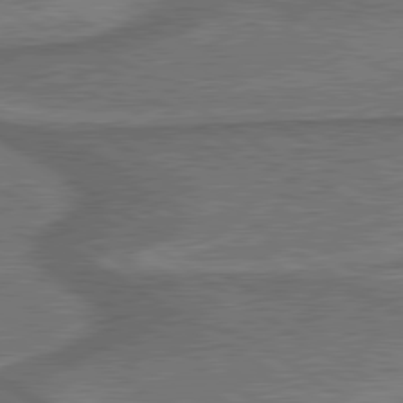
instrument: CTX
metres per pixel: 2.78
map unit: lApd
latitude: 79.9717
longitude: 172.7652
